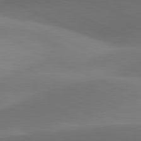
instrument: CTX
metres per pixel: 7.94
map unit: lApd
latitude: 81.4426
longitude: 131.2943
